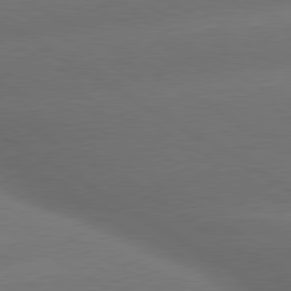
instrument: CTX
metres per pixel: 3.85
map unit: lApd
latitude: 79.9528
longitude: -155.2537
